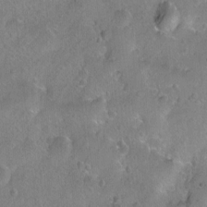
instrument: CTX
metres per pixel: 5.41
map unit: Hto
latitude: -7.1431
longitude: -35.6694
